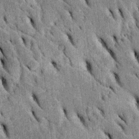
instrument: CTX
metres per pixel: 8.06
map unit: Htu
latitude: -2.2739
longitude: 151.5777
